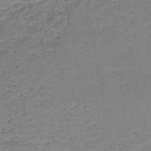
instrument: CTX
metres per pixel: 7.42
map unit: HNb
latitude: -49.1054
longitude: -40.1577
